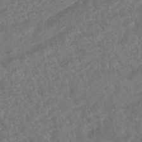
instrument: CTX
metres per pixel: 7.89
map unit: HNhu
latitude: -45.7100
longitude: 96.8975
